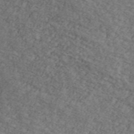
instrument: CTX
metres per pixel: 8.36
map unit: Ave
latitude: 41.1592
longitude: -110.3467
